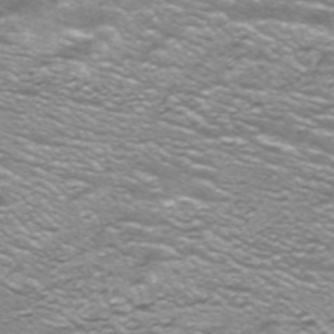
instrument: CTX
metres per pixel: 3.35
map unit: ANa
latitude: -40.2928
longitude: 103.1620
